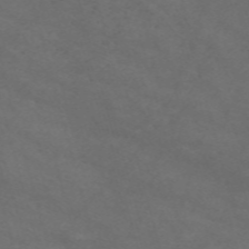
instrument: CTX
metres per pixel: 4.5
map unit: Nve
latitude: -59.1242
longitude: 58.9730
